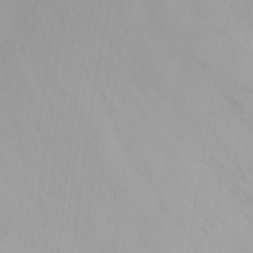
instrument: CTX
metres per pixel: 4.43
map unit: Nhu
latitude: -4.8030
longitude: -84.6302
